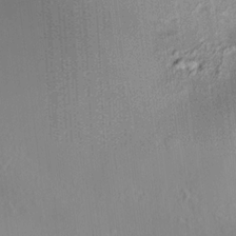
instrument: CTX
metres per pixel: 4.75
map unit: HNhu
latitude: 11.7639
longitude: 10.8786
